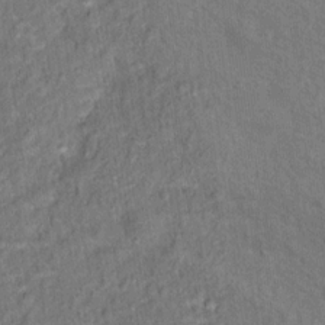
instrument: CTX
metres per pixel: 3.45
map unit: Hto
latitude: 14.4790
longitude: -38.3089
